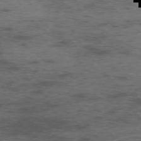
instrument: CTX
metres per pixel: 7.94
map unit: Ap
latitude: -76.0283
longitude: -67.5938
